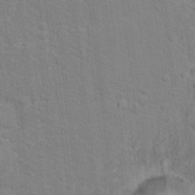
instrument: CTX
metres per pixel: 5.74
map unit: Hto
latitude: 16.6679
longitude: -38.1389
